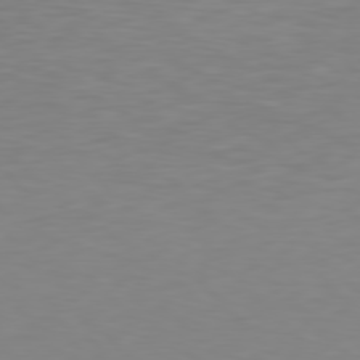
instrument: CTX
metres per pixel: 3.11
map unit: Hpe
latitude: 78.3090
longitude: -166.2711
